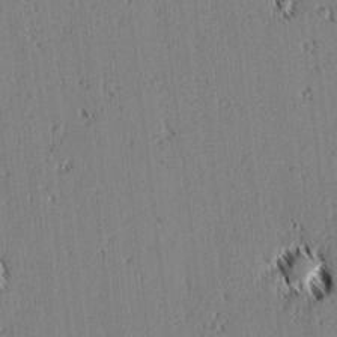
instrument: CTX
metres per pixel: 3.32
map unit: lAvf
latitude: 2.0822
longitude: -106.4790
